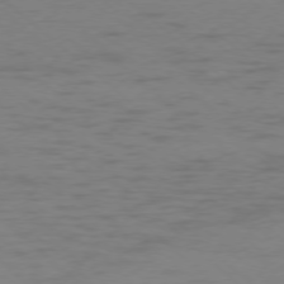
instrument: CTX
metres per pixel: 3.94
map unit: Ap
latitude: -77.3132
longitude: -76.5545
